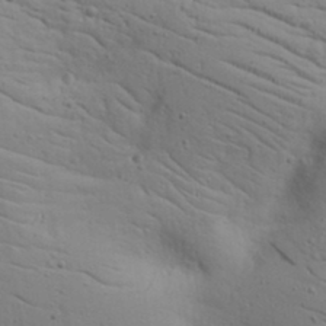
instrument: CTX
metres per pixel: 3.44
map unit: Aa
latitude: 16.8758
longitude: -125.4804
